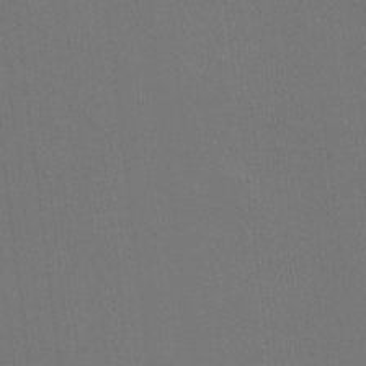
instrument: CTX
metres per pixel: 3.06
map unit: HNhu
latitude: 0.1011
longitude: -5.3293
